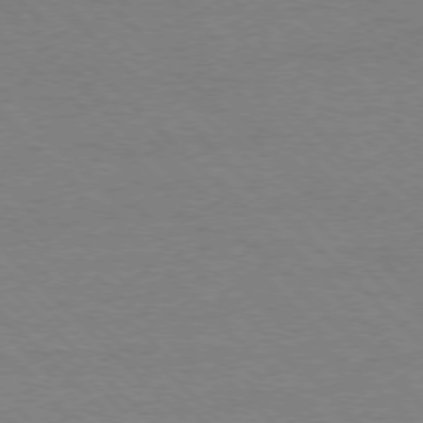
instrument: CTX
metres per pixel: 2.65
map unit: Ap
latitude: -77.3132
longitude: -86.8002
